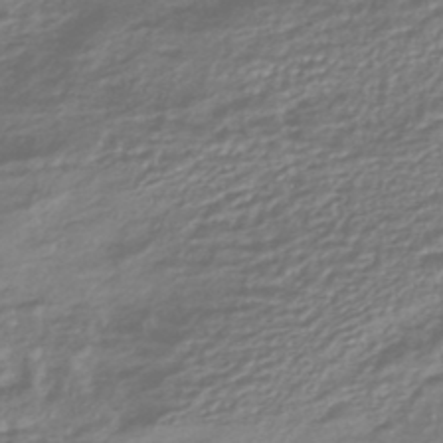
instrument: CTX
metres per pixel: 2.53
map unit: HNhu
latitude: -45.1242
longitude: 96.3873
